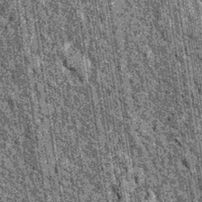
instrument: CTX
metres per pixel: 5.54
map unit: Hto
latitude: 15.7828
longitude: -35.8961
